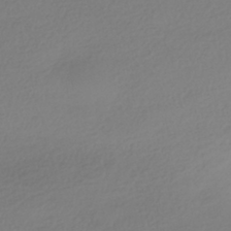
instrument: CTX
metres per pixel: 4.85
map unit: HNhu
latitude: -41.4454
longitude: 96.8408
